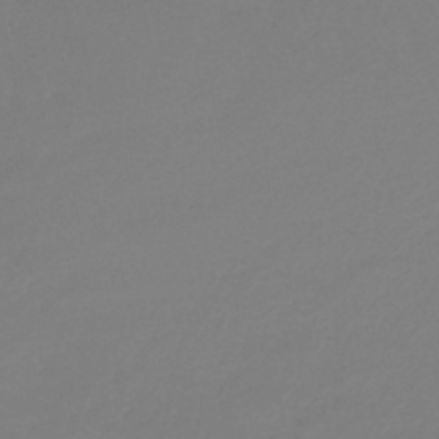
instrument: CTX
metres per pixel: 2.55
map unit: lHb
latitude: -44.8408
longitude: 64.3684
